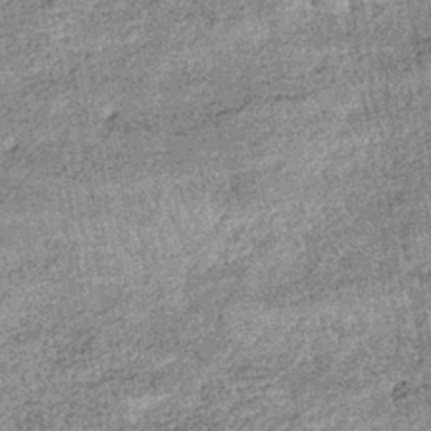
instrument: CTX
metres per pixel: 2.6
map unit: lHb
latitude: -36.1605
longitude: 66.1228
